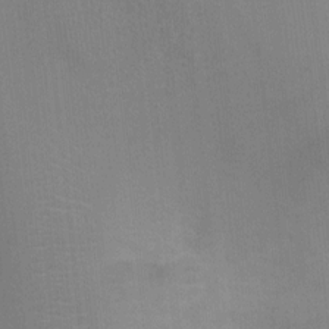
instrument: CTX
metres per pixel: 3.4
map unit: Ht
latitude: -4.3684
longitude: -17.2348
